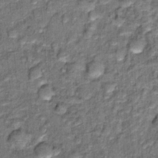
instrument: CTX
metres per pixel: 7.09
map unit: Hto
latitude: 14.5357
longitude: -34.9513
